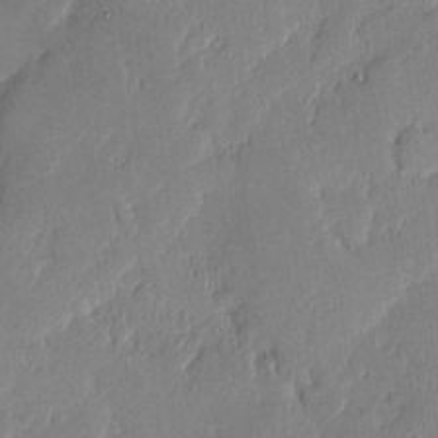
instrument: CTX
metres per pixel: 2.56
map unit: eHh
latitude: 4.1956
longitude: -71.3293
